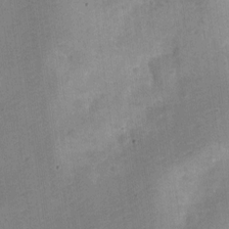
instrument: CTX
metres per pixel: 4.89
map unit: Nve
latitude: -24.9919
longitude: 105.7666
